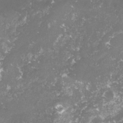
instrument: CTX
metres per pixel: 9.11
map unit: lHvf
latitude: -15.3510
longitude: -98.5356
